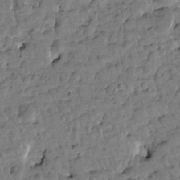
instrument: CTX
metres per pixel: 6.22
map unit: Htu
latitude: 1.4993
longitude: 177.4643
